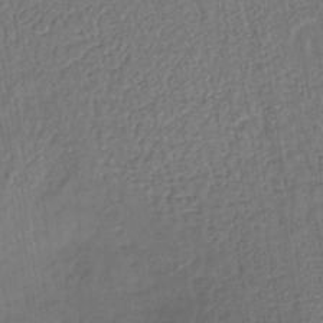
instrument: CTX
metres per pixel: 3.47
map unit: lHb
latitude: -39.6344
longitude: 61.7856
